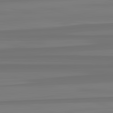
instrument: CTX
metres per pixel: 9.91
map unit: lApd
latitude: 82.7246
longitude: -178.0822
